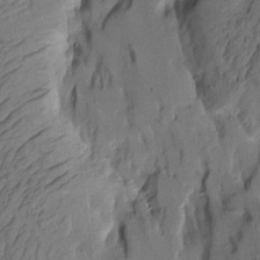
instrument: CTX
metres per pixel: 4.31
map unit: Aa
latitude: 8.9892
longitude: -126.8947
